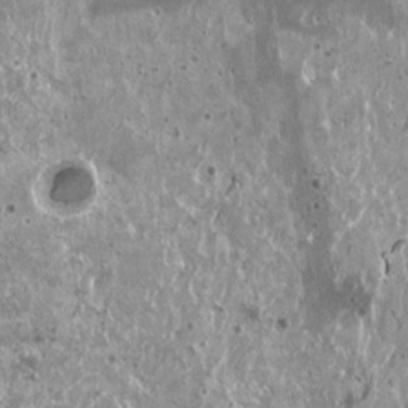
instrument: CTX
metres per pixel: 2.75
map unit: HNhu
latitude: 2.6868
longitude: 5.8422
